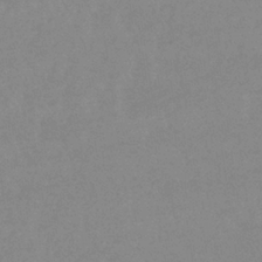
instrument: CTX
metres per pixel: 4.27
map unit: lHb
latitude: -34.2739
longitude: 69.8611
